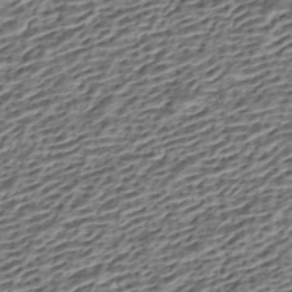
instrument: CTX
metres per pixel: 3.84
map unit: HNhu
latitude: -42.6707
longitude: 105.8800
